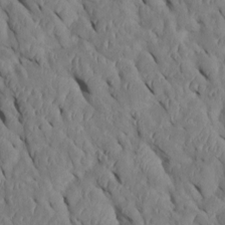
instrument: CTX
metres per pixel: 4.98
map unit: Htu
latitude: 0.7246
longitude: 148.6141
